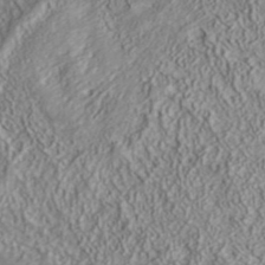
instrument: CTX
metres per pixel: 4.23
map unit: ANa
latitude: 35.3670
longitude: 13.5777
